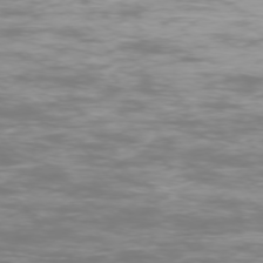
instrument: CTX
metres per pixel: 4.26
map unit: Ap
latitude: -74.9920
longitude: -76.8569
